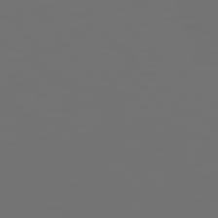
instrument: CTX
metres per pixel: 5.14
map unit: Hpe
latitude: 78.2145
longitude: 177.1809
